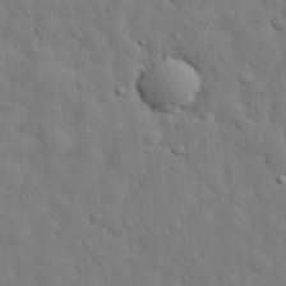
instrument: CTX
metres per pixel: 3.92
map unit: eHh
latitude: 29.2537
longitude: -75.8583
